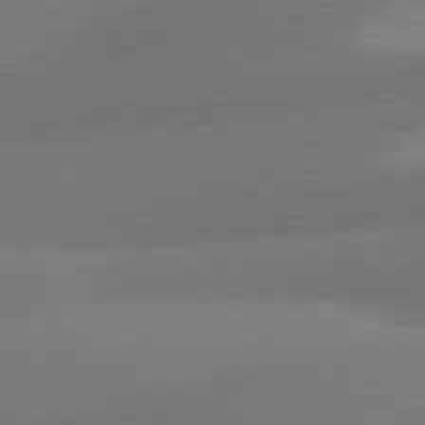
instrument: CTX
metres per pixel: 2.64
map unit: lApd
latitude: 81.0269
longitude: 127.8233
